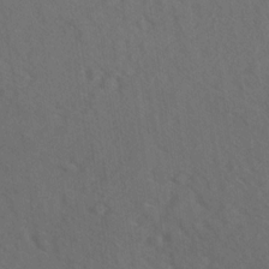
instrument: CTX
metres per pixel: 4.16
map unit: lAvf
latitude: -8.8786
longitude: -121.1026
